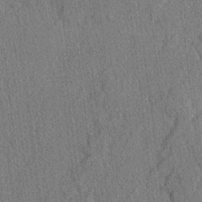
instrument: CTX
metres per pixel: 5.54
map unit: lAvf
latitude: -2.8219
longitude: -109.4048
